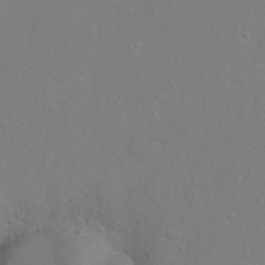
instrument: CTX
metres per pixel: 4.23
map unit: Hto
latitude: -6.1039
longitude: -35.3670
